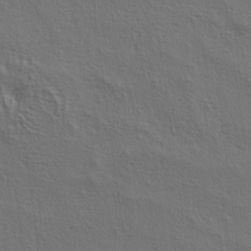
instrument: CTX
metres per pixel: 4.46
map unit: lAa
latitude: 4.7624
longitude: -113.0836
